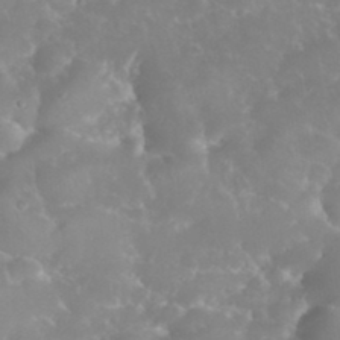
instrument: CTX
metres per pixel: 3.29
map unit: eHh
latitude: 35.4615
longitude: -63.2348
